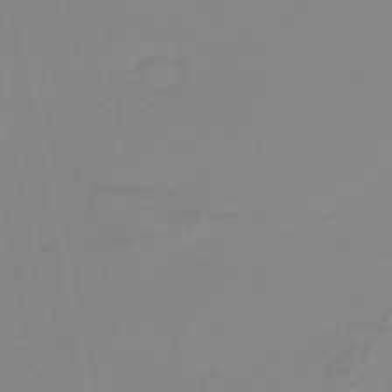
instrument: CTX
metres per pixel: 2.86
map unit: HNb
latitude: -37.0864
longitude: 55.3510
